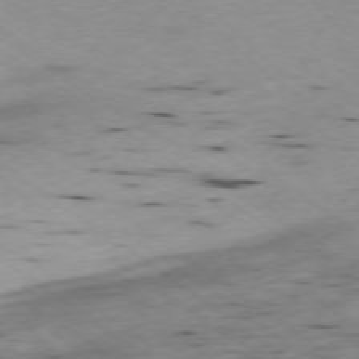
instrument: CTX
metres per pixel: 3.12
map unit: Ap
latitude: -77.9367
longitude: -71.0458
